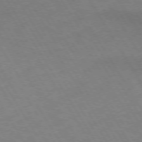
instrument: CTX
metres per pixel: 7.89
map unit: lApd
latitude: 72.6491
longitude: -57.4237
